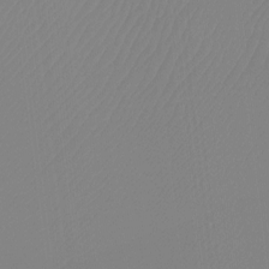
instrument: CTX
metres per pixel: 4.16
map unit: Htu
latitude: -13.0487
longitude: -48.4790
